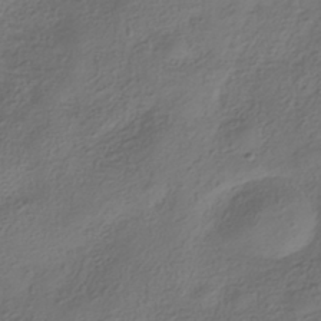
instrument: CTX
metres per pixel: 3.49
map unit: HNhu
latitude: -40.5385
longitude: 106.8408
